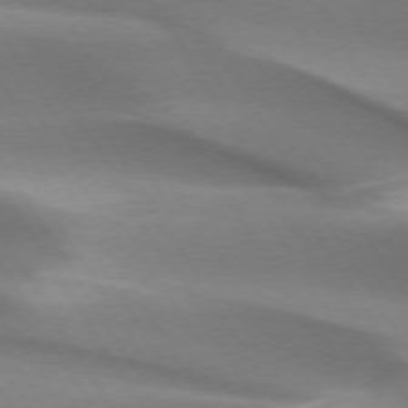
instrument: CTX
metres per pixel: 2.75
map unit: lApd
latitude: 73.2726
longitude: -51.9717
